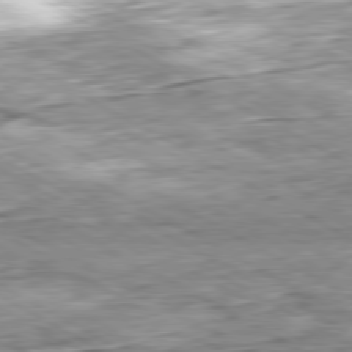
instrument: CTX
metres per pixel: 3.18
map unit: Ap
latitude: -80.6897
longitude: -84.1956
